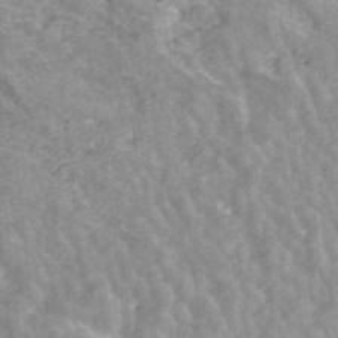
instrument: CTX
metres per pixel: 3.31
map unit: ANa
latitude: 42.7246
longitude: 26.3684
